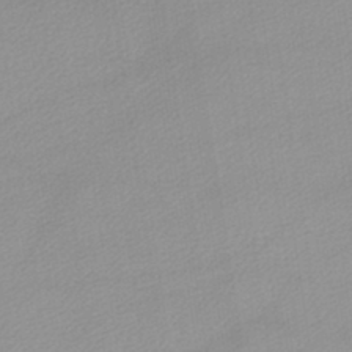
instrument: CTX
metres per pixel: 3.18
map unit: lHb
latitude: -44.9353
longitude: 66.7841
